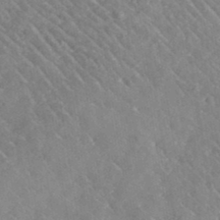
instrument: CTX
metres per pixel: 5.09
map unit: lHvf
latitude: 37.4049
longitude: -91.6127
